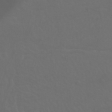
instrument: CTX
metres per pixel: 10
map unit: Nhu
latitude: 22.7813
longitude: -65.4615
